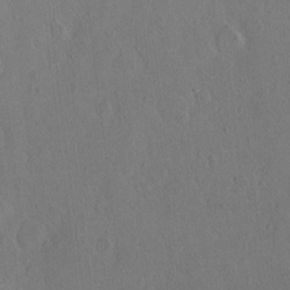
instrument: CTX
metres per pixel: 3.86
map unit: HNhu
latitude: 5.6883
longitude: 10.8975
